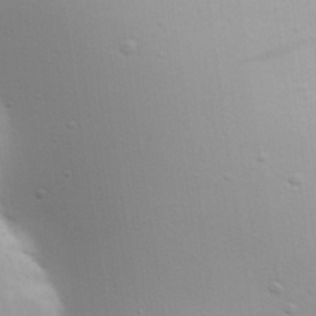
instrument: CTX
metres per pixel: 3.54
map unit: Aa
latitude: 24.4412
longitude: -136.2901
